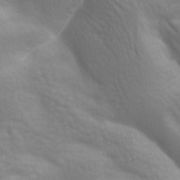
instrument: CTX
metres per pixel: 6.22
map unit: lAa
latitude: -8.1795
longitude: -125.9528
